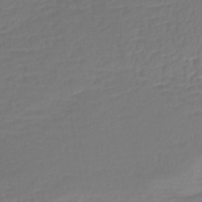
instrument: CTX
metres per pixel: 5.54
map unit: lHb
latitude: -41.6344
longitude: 76.8030
